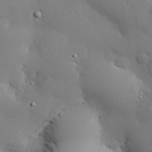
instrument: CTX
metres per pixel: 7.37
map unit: eHh
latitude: 28.4979
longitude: -82.3467
